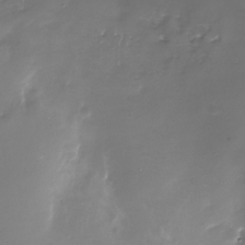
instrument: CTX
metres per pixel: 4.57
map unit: Nhu
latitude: -28.4440
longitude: -67.4426
